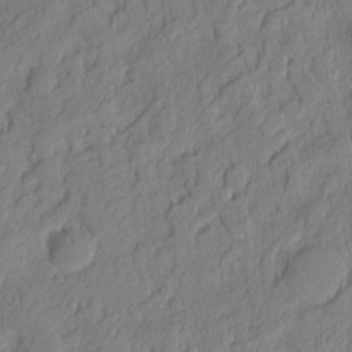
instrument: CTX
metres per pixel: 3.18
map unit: eHh
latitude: 6.6679
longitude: -76.1011
